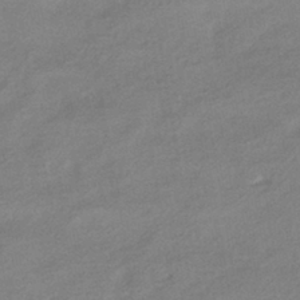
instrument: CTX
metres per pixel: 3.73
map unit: HNhu
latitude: -42.0472
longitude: 92.4251
